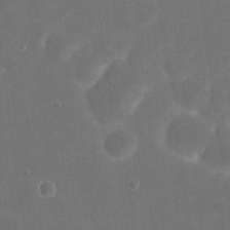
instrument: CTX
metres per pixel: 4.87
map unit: eHh
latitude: 19.9717
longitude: -66.0444
